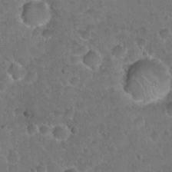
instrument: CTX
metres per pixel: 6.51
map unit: Hto
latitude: 21.5560
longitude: -48.4034
